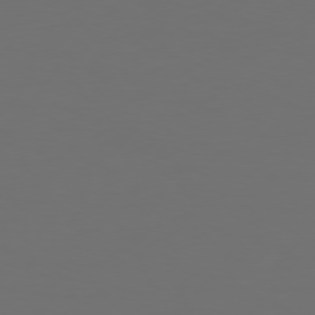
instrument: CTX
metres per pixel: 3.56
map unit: Hpe
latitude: 75.2915
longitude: -129.1403
